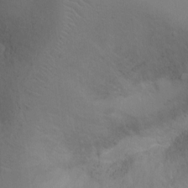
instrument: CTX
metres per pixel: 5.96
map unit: Ht
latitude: -14.8597
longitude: -40.7813
